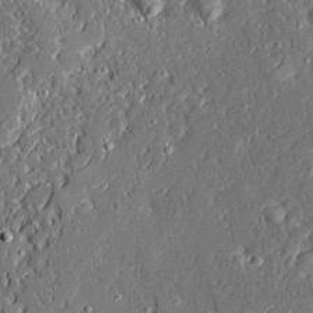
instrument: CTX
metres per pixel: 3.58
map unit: Ave
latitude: 20.9136
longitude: -127.7828
